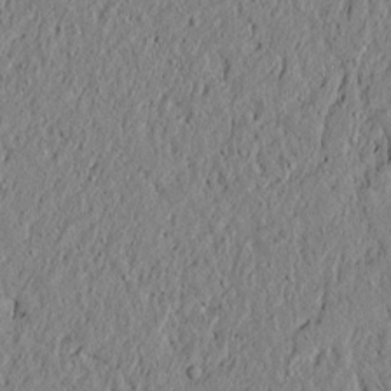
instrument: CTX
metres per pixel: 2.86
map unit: lAvf
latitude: 5.9339
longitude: 166.6896
